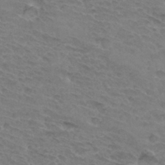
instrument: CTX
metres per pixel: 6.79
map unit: Hto
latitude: 33.3860
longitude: -45.5371
